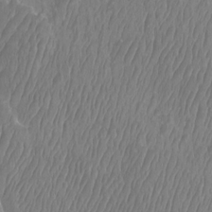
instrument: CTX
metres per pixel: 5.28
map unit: Htu
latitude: -8.9731
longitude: -75.6316
